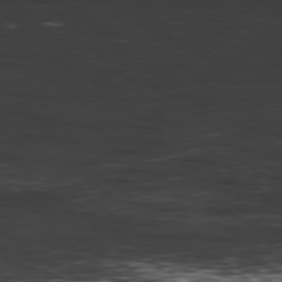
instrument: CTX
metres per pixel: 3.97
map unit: Hpe
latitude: -78.9919
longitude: 12.9731
